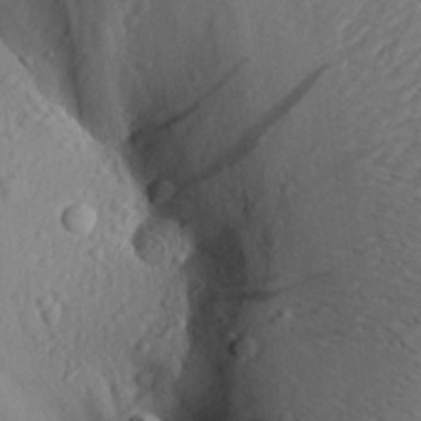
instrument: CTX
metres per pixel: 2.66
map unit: Aa
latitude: 29.9906
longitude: -135.4237
